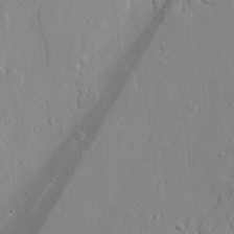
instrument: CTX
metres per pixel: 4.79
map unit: lAvf
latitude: 25.2725
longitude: -110.6869
